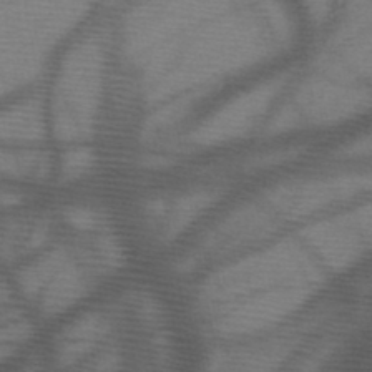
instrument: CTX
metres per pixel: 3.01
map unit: HNb
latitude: -47.9745
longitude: -40.9135
